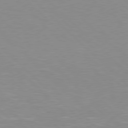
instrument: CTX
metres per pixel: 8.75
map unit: Hpe
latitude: 77.7449
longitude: -160.7246
